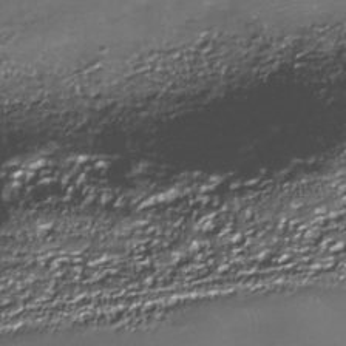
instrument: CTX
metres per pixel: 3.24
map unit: Nhe
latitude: -35.5210
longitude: -92.1955
